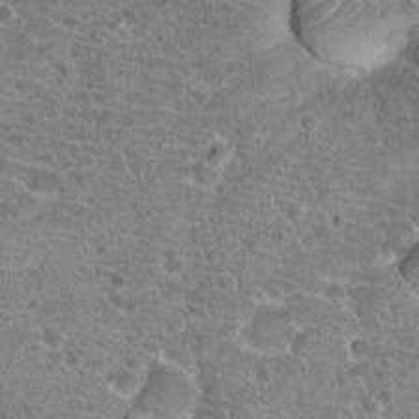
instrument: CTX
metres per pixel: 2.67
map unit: Hto
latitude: 20.0633
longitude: -42.0444
